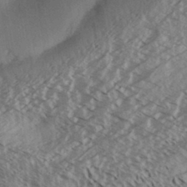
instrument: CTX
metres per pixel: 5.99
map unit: Aa
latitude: 33.2537
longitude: -139.7450
